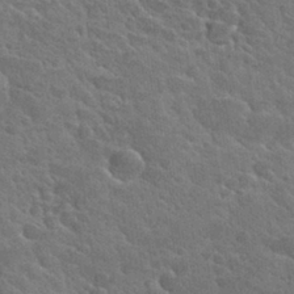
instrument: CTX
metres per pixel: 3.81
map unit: Hto
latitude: 29.0836
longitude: -38.7057
